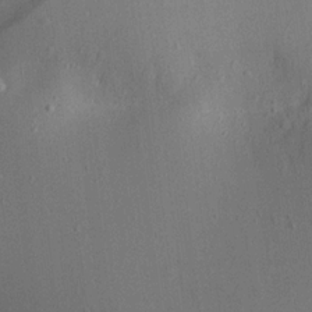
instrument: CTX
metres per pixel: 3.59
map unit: Aa
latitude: 19.1214
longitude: -140.5167
